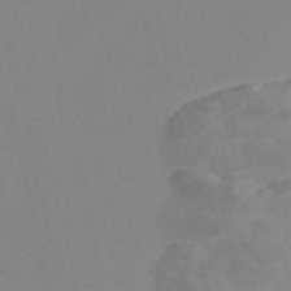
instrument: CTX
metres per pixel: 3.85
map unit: Nve
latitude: -56.5951
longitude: 51.9556
